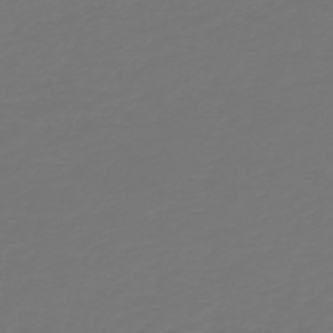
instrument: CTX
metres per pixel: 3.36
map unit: HNb
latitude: -47.1053
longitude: 51.8989
